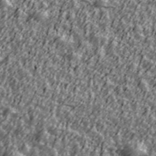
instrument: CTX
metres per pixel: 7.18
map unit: Ave
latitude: 42.1389
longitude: -113.5182
